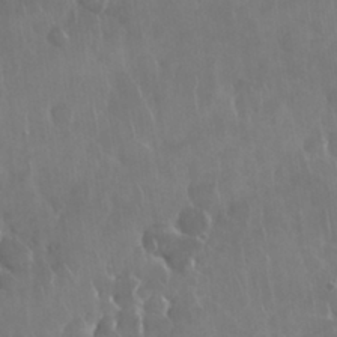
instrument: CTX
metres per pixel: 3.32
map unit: Nhu
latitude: 29.0080
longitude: -63.1781
